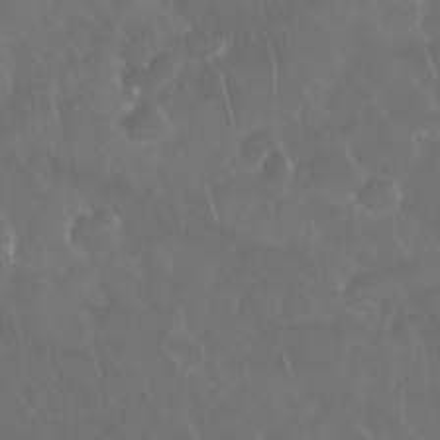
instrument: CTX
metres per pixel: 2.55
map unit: Nhu
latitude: 28.3845
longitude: -63.9717
